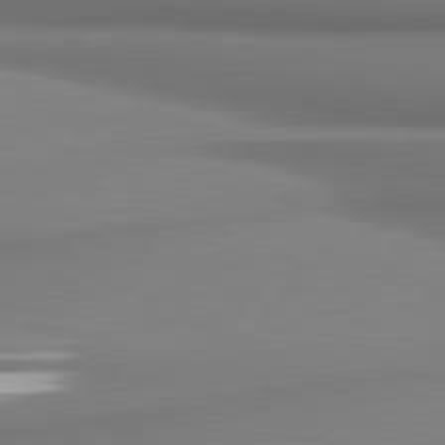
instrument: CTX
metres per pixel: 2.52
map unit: lApd
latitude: 81.1025
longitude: 177.9556
